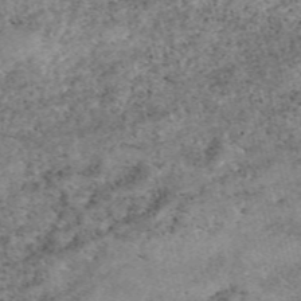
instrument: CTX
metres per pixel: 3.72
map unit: eAb
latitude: 48.7435
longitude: 121.7099
